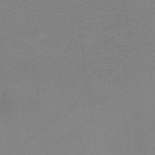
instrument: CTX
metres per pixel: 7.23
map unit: HNb
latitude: -34.3495
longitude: 54.5196
